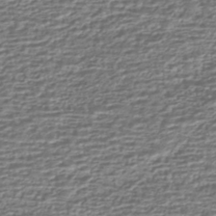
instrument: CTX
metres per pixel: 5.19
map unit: HNhu
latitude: -43.9556
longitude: 98.5574
